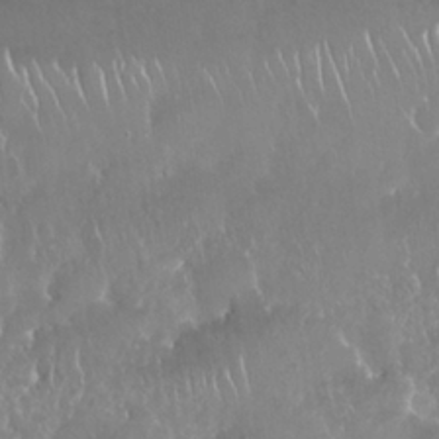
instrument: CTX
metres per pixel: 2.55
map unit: Nhu
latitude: 25.3859
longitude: -60.6868
